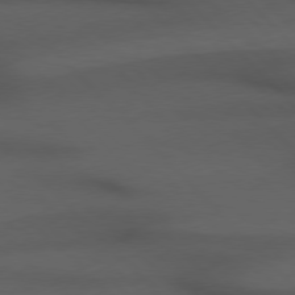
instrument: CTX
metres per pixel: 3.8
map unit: Hpe
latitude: 76.9891
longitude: -155.9150
